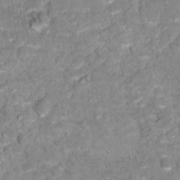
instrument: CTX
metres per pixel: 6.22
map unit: Hto
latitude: 17.0836
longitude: -36.7058
